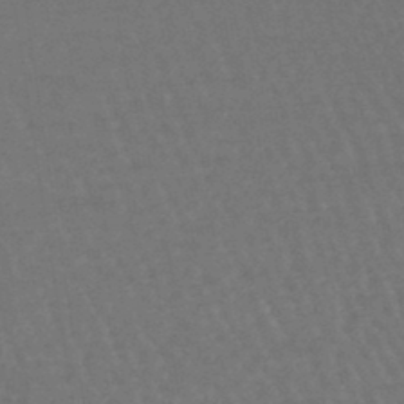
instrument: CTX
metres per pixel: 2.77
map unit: lHb
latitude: -44.8030
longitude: 79.9178
